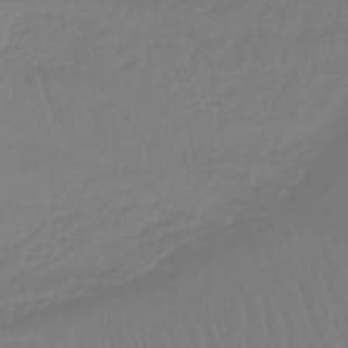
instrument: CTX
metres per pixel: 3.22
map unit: lHb
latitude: -42.2550
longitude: 60.4251
